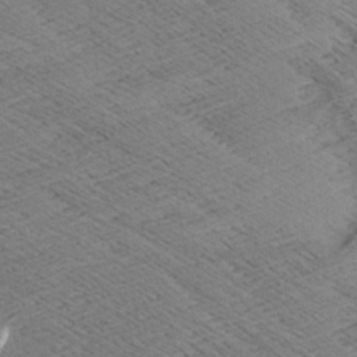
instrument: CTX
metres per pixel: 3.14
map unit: Aa
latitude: 7.6883
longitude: -140.1388
